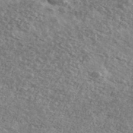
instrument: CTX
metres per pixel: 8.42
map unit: Ave
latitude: 39.7638
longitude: -109.9717
